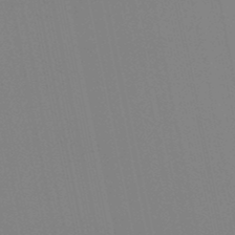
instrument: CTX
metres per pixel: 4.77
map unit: lHb
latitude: -49.0298
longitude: 75.0487
